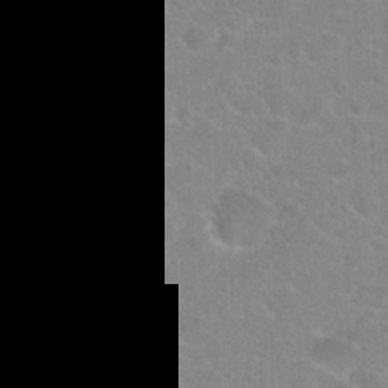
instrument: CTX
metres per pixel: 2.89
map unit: Hto
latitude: 23.5560
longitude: -44.0255
